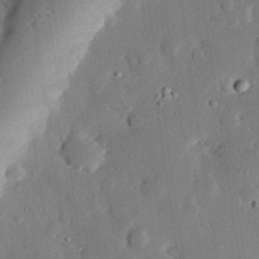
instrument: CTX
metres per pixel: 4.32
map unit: eHh
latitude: 28.9513
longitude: -81.2915
